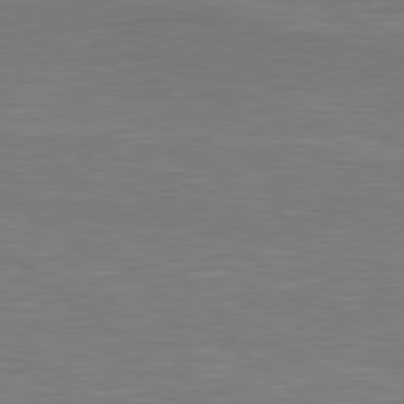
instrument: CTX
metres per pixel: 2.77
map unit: Hpe
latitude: 79.0459
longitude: -125.8583
